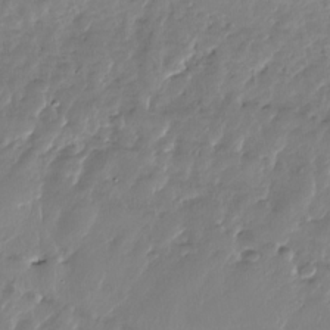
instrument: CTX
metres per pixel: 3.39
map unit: Nhu
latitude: -27.7666
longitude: -60.5545
